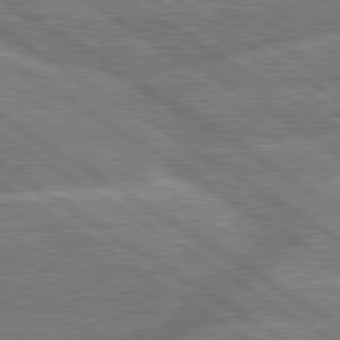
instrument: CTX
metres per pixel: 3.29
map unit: lApd
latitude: 79.6505
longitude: -158.0255
